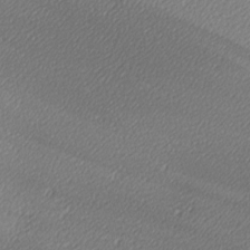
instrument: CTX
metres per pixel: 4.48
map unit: lAa
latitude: -10.3117
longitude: -127.1403
